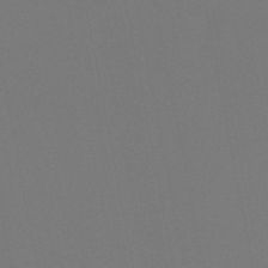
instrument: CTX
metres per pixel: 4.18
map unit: lHb
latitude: -47.3509
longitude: 68.8219
